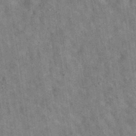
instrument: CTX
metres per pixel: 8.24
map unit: eAb
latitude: 35.7638
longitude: 114.7463
